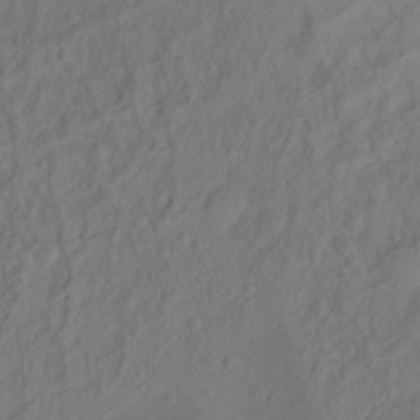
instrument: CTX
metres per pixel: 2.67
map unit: Hto
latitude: -7.6722
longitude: -40.1199
